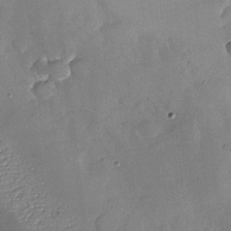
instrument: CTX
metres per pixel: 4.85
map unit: Nhu
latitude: -27.0108
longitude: -57.6693
